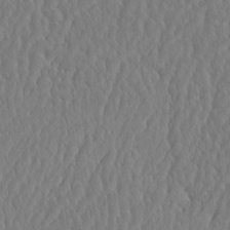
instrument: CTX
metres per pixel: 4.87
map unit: eHh
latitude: -3.6910
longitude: 15.0487
